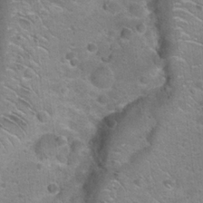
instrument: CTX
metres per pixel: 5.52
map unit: Hto
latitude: 22.6301
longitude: -49.8205
